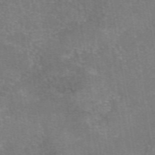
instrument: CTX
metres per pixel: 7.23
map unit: eAb
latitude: 47.5183
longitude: 102.6896
